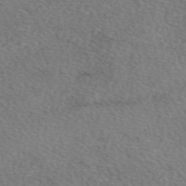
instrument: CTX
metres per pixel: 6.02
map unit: eAb
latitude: 49.6883
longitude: 113.4266
